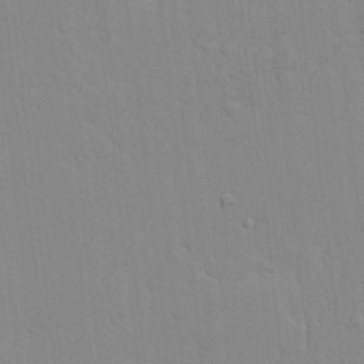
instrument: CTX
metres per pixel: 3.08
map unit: lAvf
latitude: 24.1388
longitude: -111.6883
